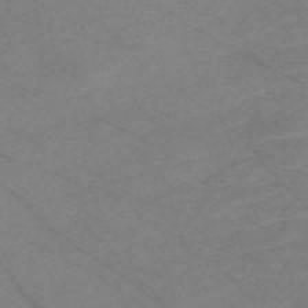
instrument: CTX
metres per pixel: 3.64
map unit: Nve
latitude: -58.1794
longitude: 61.4265
